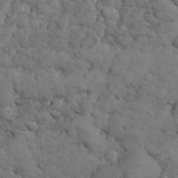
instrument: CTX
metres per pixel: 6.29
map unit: eHh
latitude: 33.3482
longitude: -67.5182
